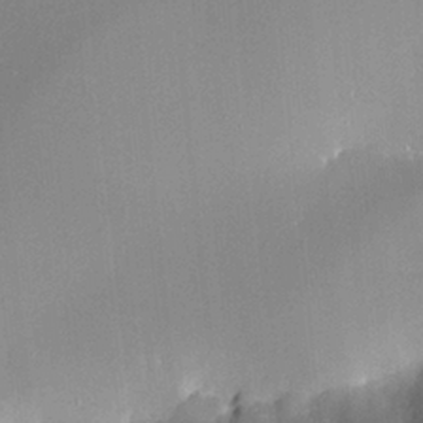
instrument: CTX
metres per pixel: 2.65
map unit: HNhu
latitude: 6.3656
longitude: 10.5385
